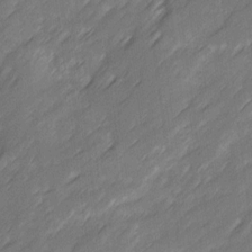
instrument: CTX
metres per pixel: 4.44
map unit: Ave
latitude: 16.3845
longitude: -136.1389
